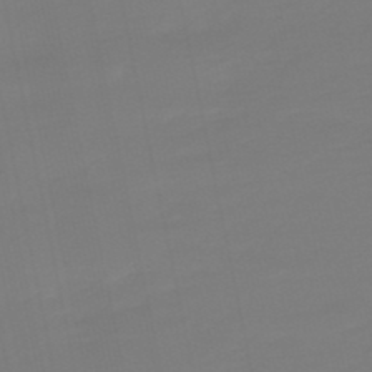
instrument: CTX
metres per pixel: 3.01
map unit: lHb
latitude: -49.7667
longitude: 80.0472
